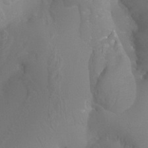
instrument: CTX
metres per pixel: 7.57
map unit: Ht
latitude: -3.5210
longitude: -26.1578
